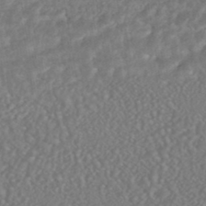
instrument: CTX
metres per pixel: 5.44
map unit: HNhu
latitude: -45.9556
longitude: 104.4251
